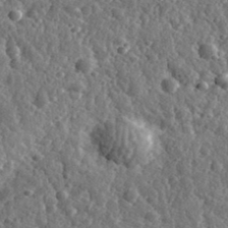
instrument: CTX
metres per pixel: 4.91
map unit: eHh
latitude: 34.7246
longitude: -79.8206
